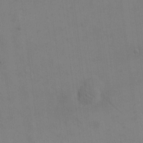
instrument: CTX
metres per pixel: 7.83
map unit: eHh
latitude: 17.6505
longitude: -66.3467
